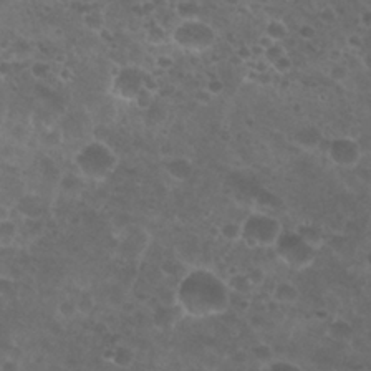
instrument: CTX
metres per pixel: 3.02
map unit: Nhu
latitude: 26.9892
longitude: -52.3090
